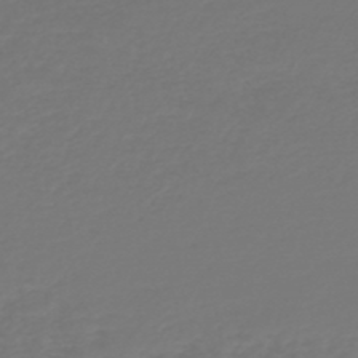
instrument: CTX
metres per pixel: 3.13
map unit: HNb
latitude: -47.1053
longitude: 55.4643
